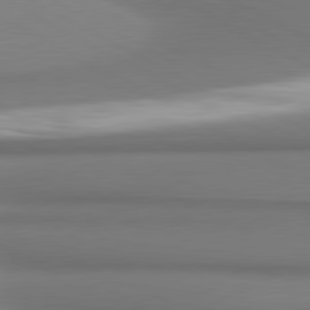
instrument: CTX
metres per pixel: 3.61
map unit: lApd
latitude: 80.7057
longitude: 177.6911
